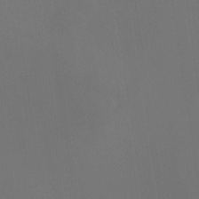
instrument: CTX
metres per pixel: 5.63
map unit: HNhu
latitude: 10.4979
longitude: 10.7274
